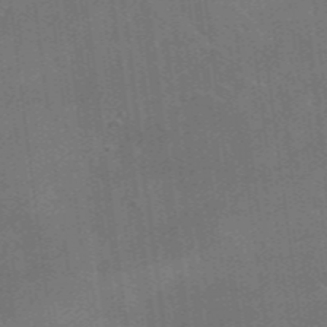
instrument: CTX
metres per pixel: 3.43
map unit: lHvf
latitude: 36.7813
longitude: -90.9325
